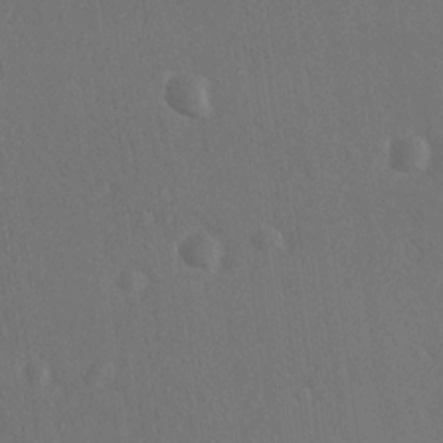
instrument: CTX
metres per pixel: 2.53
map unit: lAvf
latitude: -8.8030
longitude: -120.9703
